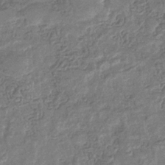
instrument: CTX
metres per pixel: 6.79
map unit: eHb
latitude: -35.2187
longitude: 80.5574
